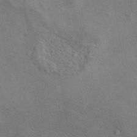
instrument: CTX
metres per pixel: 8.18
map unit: eAb
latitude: 42.3845
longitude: 110.1039
